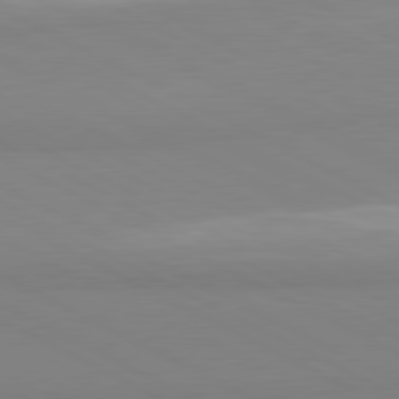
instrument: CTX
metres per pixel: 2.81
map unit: lApd
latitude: 80.9136
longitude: 179.3698
